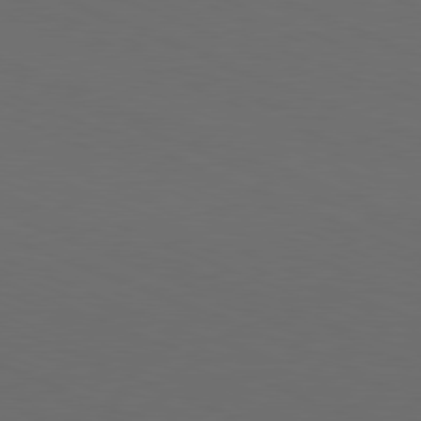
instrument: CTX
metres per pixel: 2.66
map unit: Hpe
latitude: -81.9745
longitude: 20.8408
